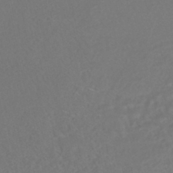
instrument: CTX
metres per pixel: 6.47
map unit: HNhu
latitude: -48.0472
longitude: 103.3888
